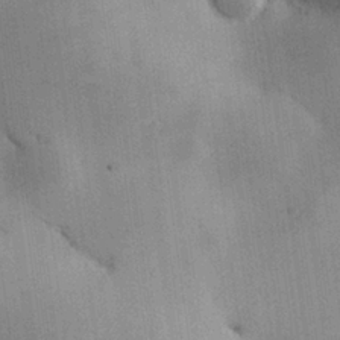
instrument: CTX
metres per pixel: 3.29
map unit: Hve
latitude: 26.9514
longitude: 147.7099
